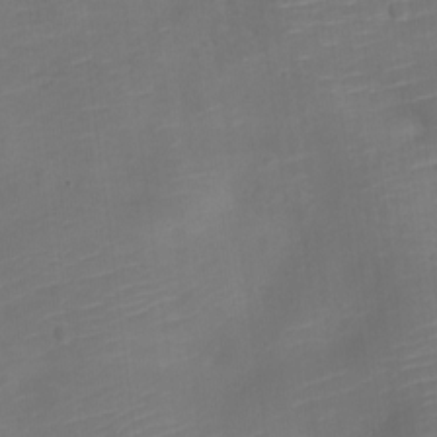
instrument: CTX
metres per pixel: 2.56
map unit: Nve
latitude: -21.6155
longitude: 106.6519
